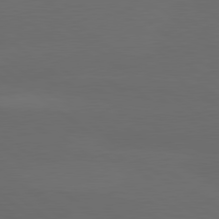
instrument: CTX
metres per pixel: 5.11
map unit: lApd
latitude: 80.0255
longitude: -115.6315
